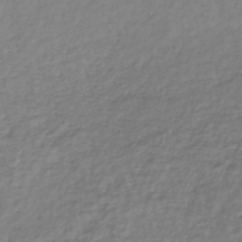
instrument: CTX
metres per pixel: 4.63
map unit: lHb
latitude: -41.0297
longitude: 71.7478
